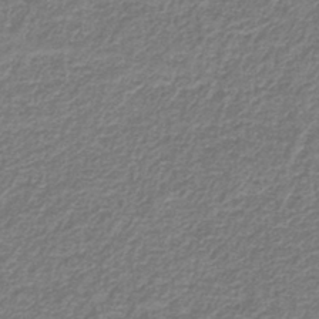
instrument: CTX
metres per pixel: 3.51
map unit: eAb
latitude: -39.5210
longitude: 51.9745
